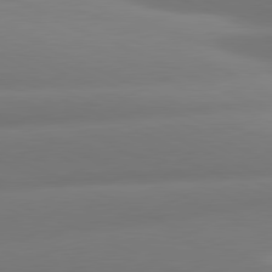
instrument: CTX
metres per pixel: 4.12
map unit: lApd
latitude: 80.9136
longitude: -161.1403
